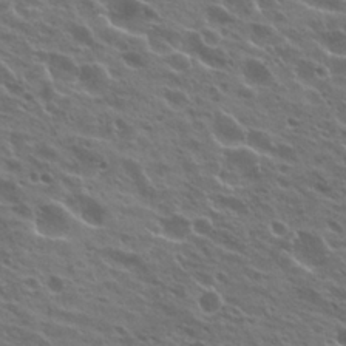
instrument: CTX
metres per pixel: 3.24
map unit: Hto
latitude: 24.3845
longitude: -30.5357
